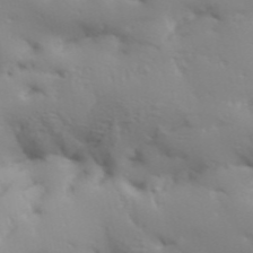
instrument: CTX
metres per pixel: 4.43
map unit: Aa
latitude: 33.4993
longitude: -143.8395
